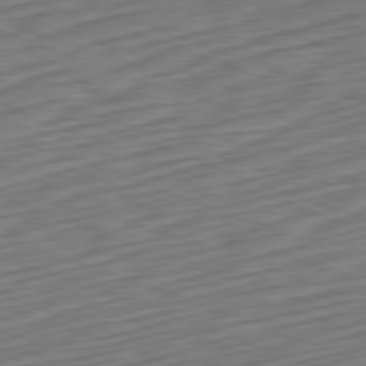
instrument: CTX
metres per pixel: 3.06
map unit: Hpe
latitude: -82.2928
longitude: 15.8234
